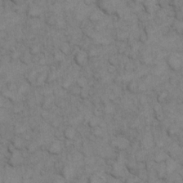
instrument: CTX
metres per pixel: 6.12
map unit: eHh
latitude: 6.7246
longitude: -64.8002
